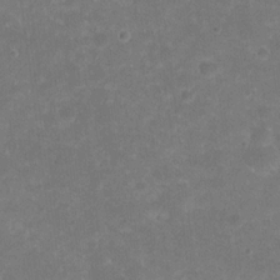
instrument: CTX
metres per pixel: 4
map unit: eHh
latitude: 20.3845
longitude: -63.8773
